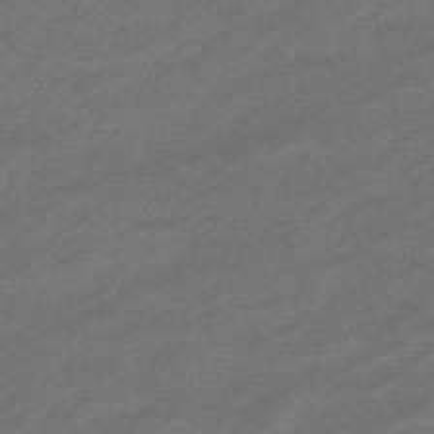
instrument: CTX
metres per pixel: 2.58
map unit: eHb
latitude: -47.5210
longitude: 86.9164
